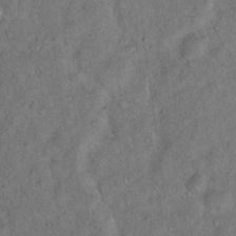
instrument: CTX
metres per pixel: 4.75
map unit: Ht
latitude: 15.4616
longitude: -37.4993
